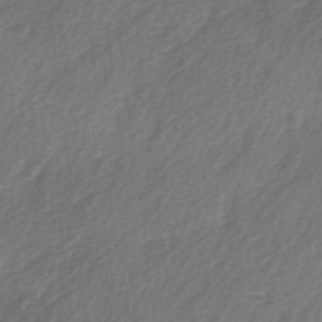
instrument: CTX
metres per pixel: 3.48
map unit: Ave
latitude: 0.4412
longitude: -112.2711
